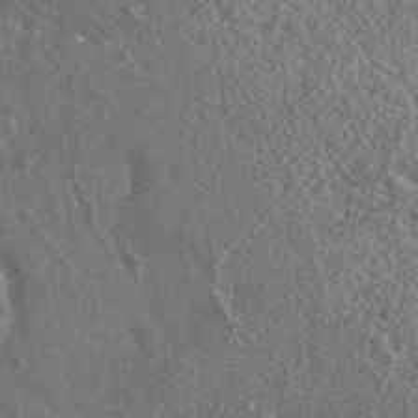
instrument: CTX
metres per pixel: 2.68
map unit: ANa
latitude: 36.5735
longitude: 14.8030
